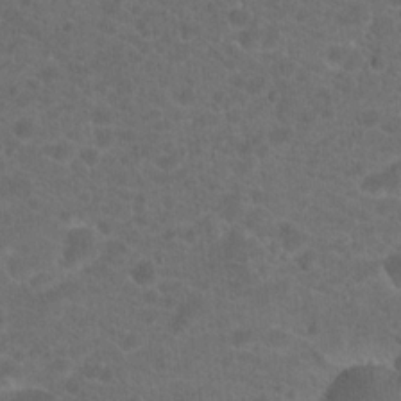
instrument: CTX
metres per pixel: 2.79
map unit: Hto
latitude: 19.3859
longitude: -38.8191
